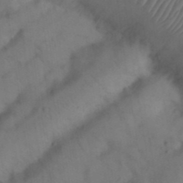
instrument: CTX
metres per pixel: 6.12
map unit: Nhu
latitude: 26.3845
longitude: -69.9150
